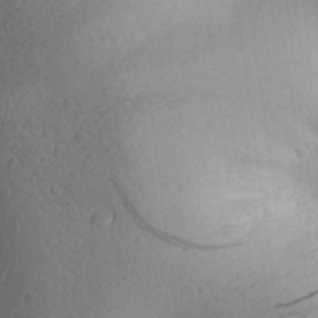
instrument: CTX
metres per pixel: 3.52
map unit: Aa
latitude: 27.6694
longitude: -142.7624
